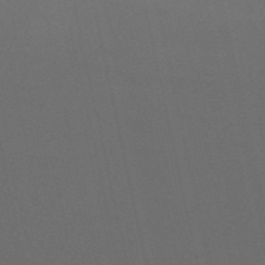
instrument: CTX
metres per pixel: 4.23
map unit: HNb
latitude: -53.8044
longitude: -42.2334
